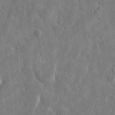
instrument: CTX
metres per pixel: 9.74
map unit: eHh
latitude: 11.6316
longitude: -70.0255
